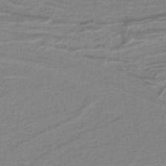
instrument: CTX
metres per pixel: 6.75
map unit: lHb
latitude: -40.9164
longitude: 51.5966
